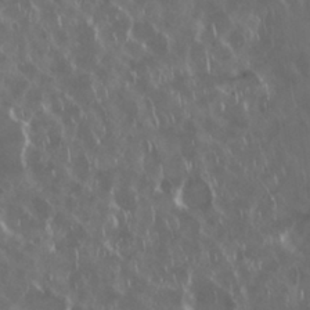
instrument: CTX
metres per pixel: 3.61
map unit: Nhu
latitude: 29.4048
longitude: -59.6694
